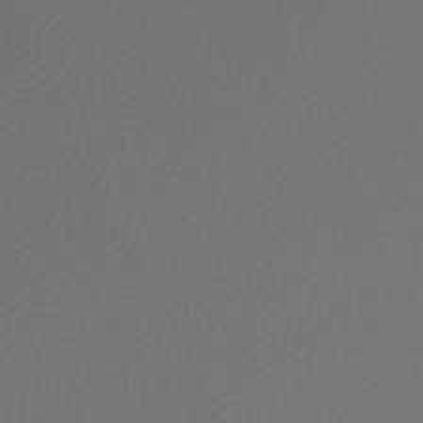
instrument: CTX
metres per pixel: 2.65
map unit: lHb
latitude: -43.7666
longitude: 72.5007
